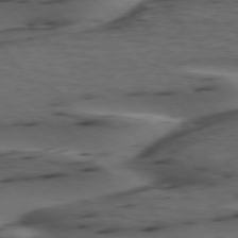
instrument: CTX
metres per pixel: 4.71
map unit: lApd
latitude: 75.4615
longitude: -70.4412
